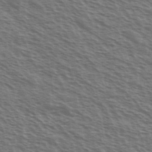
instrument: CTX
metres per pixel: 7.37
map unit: Ave
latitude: 38.1011
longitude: -111.1592
